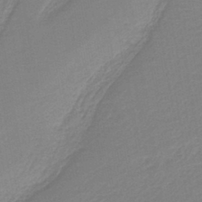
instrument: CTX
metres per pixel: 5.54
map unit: HNb
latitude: -41.0864
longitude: 51.2187
